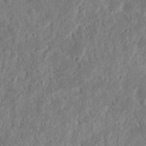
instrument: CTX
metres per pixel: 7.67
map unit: Nhu
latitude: 14.4979
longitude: -73.9717
